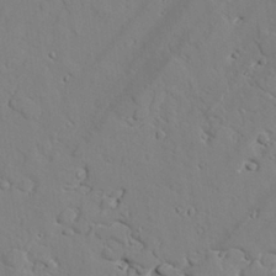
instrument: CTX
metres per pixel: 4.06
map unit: lAvf
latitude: 25.9717
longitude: -110.6302
